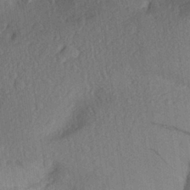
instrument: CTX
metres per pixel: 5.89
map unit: Aa
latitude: 27.6127
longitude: -145.3670
